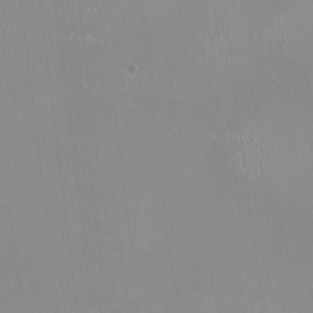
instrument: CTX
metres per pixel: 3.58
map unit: HNhu
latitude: 0.1200
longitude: -2.7246
